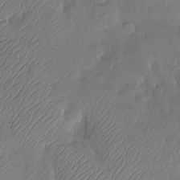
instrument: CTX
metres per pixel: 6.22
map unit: Nve
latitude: -10.1228
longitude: 173.4076
